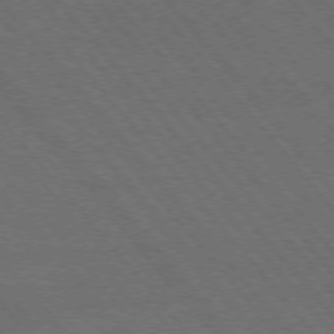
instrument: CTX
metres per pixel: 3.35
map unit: Hpe
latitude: -76.1417
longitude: -16.5735
